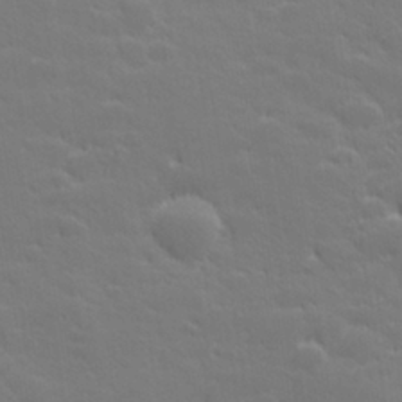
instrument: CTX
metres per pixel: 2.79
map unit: lHvf
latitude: 27.1403
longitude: 143.1620
